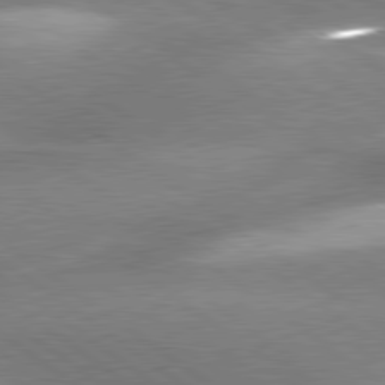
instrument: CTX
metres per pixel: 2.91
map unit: lApd
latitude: 80.3089
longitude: -119.4426
